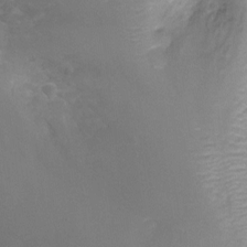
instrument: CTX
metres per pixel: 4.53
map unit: Ht
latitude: -8.5952
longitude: -20.5357
